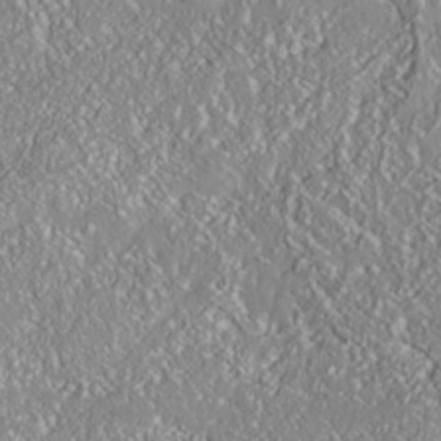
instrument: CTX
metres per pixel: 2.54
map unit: Nhe
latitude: -37.8422
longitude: 138.2929
